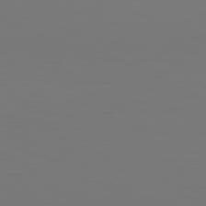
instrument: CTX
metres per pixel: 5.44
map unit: Hpe
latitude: 77.3859
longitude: -134.4979
